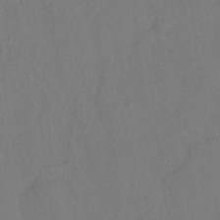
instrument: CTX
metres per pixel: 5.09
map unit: Nhu
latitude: -17.2376
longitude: -47.9528
